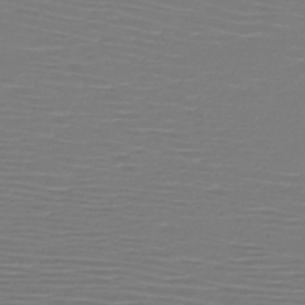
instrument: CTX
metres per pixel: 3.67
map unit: HNb
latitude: -46.7274
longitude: -42.2334
